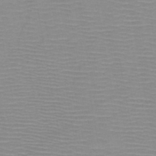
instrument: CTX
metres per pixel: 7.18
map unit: HNb
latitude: -46.4251
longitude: -41.0269
